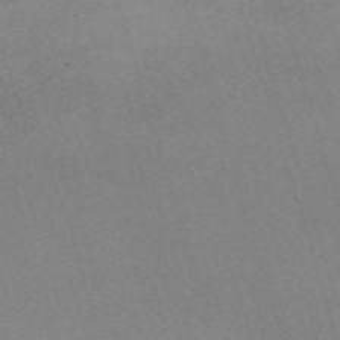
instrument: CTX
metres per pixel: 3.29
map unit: eHh
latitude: -62.2928
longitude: 49.5588
